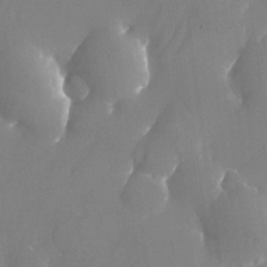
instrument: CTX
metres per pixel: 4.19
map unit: Nhu
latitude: -24.7841
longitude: -70.8191
